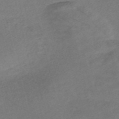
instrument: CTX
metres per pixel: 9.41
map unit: Nve
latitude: -57.5966
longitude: 53.6344
